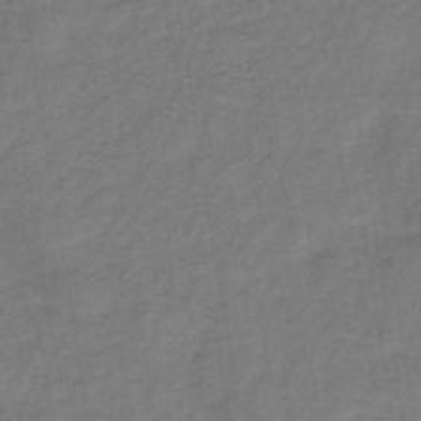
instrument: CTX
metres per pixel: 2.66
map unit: HNb
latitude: -47.2376
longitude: -39.0269
